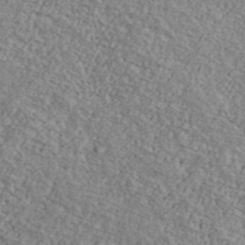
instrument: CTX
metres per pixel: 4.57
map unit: Ave
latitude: 41.0080
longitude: -110.6113
